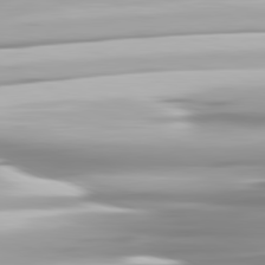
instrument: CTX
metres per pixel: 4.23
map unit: lApd
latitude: 81.4804
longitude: -139.5938
